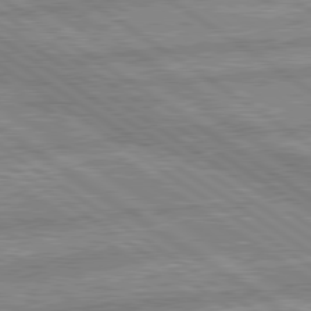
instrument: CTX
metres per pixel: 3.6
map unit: lApd
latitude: 80.0822
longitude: -169.0270
